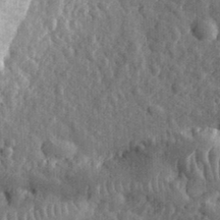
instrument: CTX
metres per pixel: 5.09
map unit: eHh
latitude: 33.9150
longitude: -80.1200
